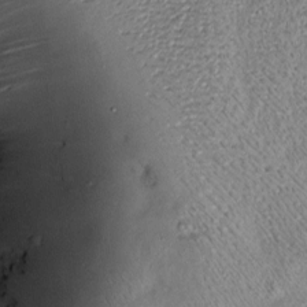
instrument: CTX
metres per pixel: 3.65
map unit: Htu
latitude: -6.1417
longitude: 159.3132
